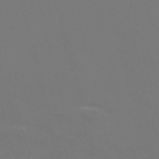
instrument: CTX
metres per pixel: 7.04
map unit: Nve
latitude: -57.1809
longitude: 52.2550
